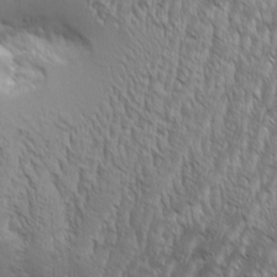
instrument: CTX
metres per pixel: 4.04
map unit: Aa
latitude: 9.0081
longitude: -130.2523
